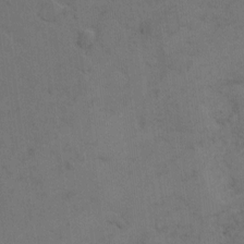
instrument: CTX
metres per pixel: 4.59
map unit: Hto
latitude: 6.9136
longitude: -62.1200
